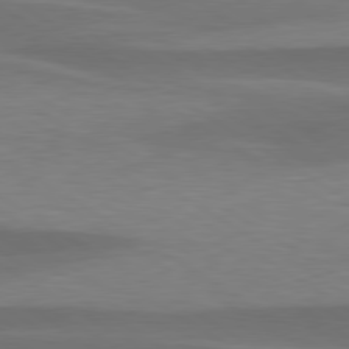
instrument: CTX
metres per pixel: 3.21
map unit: lApd
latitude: 79.5938
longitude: -95.9906
